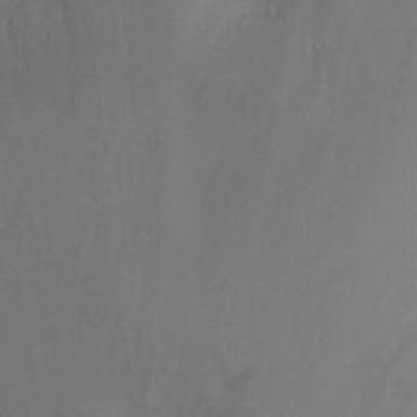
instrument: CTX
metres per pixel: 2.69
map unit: Ht
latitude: -0.5574
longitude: -18.1011
